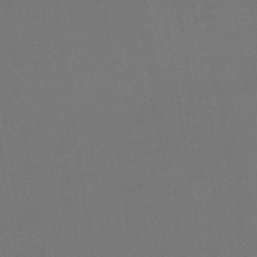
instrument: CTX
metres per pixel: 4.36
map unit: eHb
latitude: -49.2565
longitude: 84.1038
